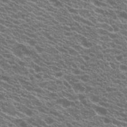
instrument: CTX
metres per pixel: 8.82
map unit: Hto
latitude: 20.9325
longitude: -35.1025
